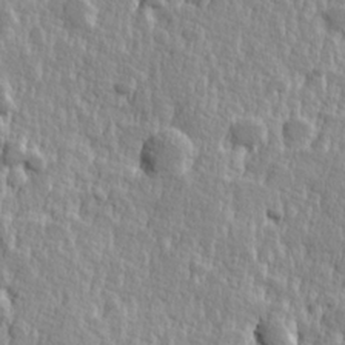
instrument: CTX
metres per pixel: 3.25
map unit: Hve
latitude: 25.4237
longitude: 144.4062
